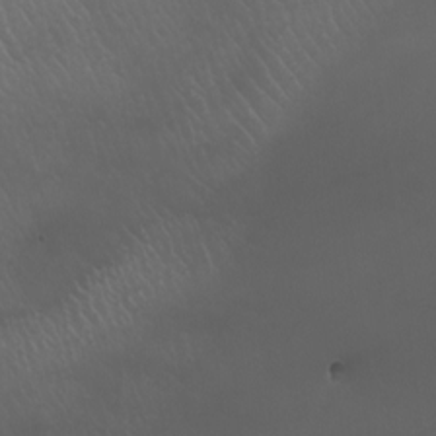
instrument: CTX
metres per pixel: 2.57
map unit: Nhu
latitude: -6.7652
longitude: -91.5182
